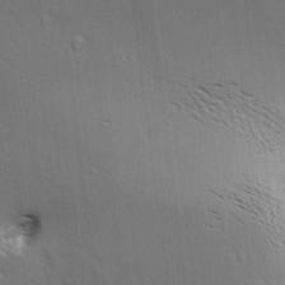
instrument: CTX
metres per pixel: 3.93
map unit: Aa
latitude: 9.5749
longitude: -142.2523
